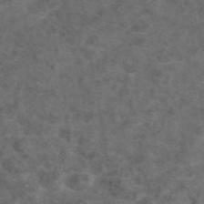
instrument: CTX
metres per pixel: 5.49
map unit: eAb
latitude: 47.9906
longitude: 109.3321
